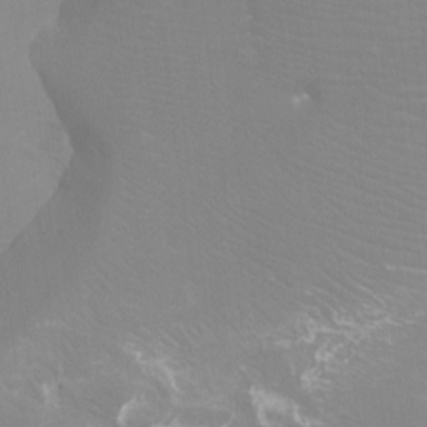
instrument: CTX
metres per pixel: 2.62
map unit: Ht
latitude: -8.0661
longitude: -28.5168
